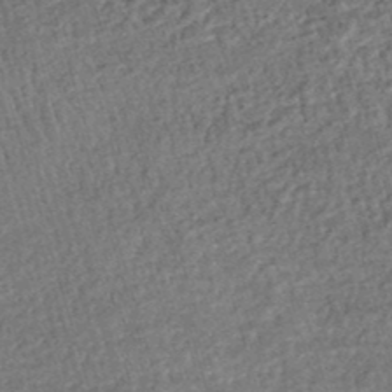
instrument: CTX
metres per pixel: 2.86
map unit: HNhu
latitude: -47.8233
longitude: 99.6911
